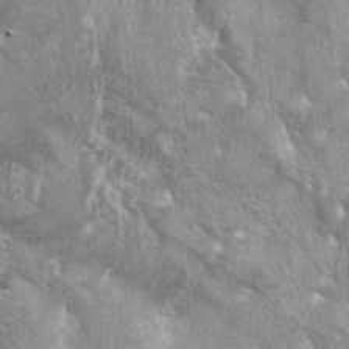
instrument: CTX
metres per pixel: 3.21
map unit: lAa
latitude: -5.5210
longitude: -125.7261
